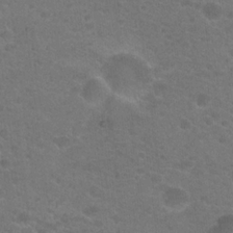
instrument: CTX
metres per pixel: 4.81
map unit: Hto
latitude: 19.7638
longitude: -37.8961
